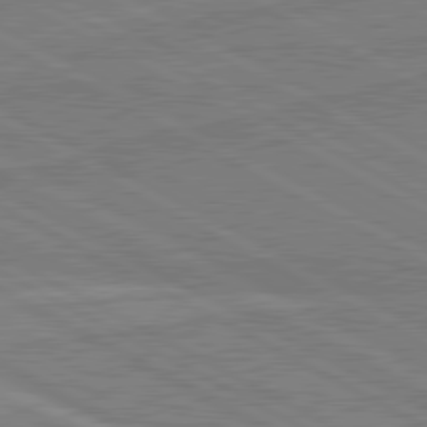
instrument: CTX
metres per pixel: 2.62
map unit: lApd
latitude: 80.6301
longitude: 168.0472
